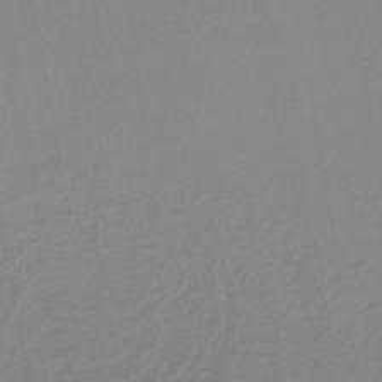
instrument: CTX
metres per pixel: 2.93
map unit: lHb
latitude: -44.6707
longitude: 55.3321
